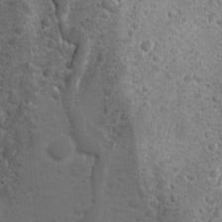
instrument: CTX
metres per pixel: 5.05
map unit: Ave
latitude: 10.5357
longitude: -104.2712
